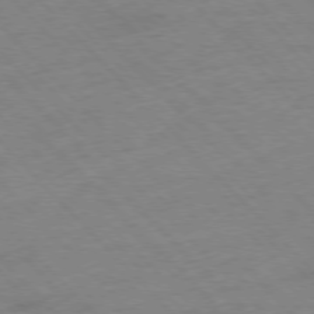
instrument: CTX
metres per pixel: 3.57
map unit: Hpe
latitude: -77.2565
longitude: -11.6316
